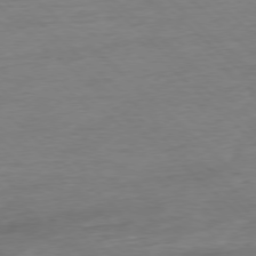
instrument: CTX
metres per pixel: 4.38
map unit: Ap
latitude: -77.8611
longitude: -98.0822
